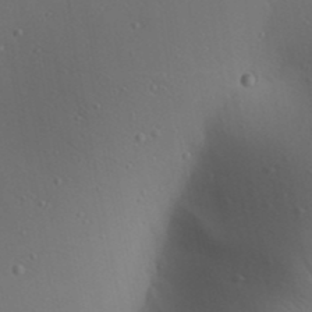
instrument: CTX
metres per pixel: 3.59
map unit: Aa
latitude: 23.0836
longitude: -138.1767
